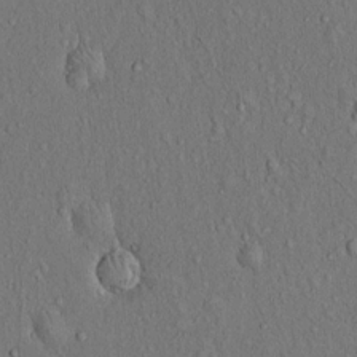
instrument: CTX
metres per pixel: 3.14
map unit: Hto
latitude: 13.9150
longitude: -58.2145
